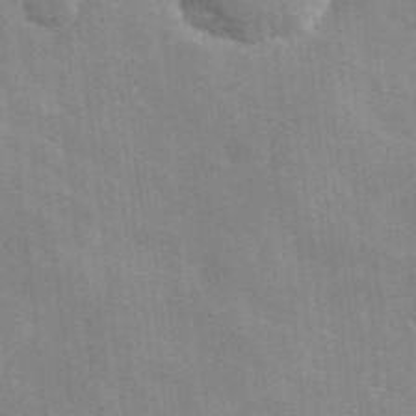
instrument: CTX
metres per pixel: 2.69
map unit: lHvf
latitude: 36.1956
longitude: -90.9325
